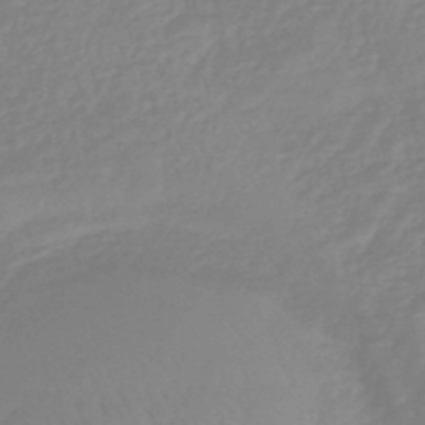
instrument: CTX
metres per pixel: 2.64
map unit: eHb
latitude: -45.3132
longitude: 84.1416
